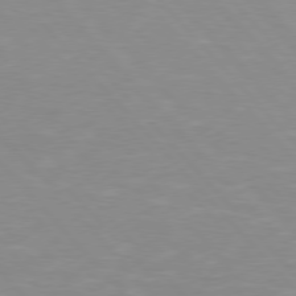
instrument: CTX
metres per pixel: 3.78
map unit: Hpe
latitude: 76.3467
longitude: -155.5749
